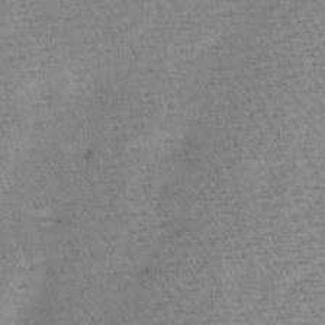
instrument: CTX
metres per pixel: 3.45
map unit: Ave
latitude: 0.6868
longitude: -115.3103
